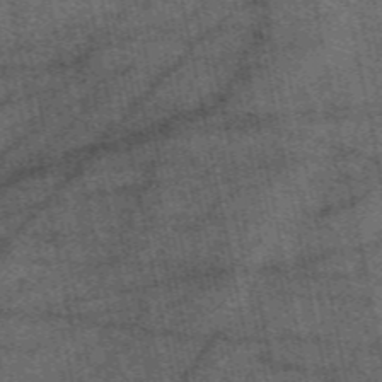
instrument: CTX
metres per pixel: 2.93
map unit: eAb
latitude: 50.5356
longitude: 107.3699
